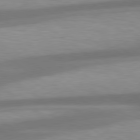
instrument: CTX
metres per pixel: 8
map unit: Hpe
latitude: 79.1403
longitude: -129.3293
